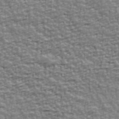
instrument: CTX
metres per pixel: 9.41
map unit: Ave
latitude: 41.7260
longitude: -112.8569
